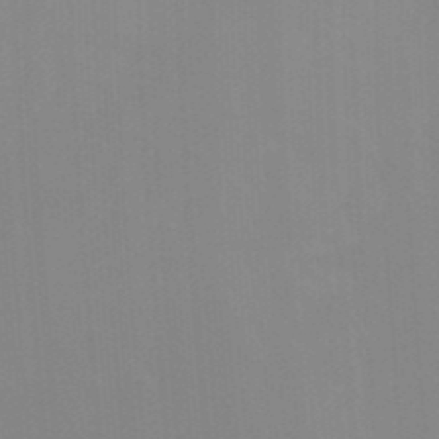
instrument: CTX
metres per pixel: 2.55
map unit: Nhu
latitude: -13.9178
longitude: -56.2333
